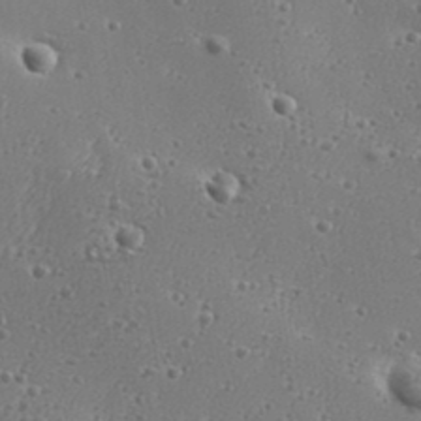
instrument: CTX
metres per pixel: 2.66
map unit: Aa
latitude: 32.8002
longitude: -134.0633
